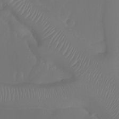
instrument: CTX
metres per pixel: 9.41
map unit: Htu
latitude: -6.2172
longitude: -69.6883
